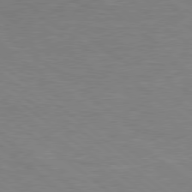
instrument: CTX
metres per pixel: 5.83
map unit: Hpe
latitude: 78.4979
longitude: -151.9717
